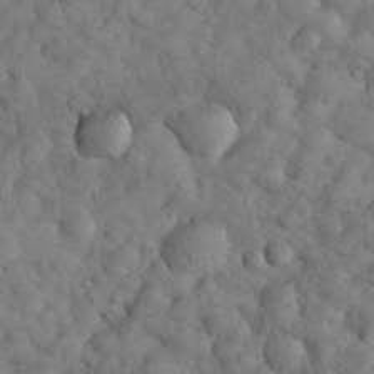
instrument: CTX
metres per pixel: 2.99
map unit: eHh
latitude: 33.7072
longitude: -67.0647
